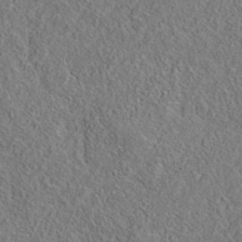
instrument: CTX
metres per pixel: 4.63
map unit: eAb
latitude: 35.7260
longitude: 111.5021
